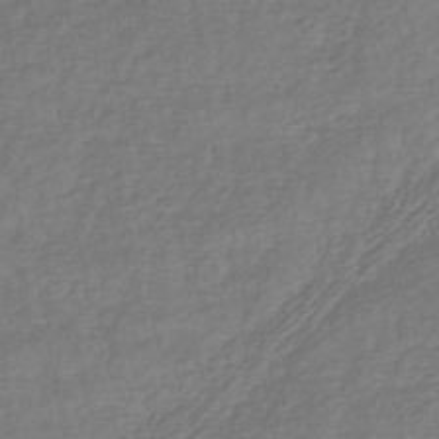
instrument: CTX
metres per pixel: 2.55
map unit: lHb
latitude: -38.5007
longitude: 70.9164
